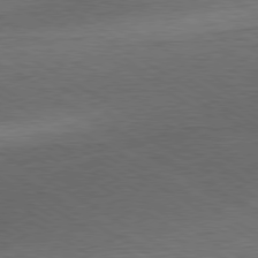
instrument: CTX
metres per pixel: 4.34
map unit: Hpe
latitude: -80.6330
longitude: 19.7478
